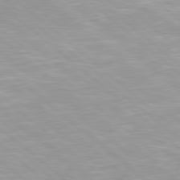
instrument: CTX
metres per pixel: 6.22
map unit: Hpe
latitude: 78.2145
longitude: -140.8191
